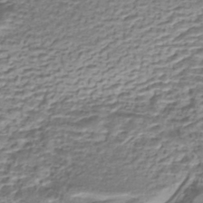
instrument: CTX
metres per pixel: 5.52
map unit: eHh
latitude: -43.5210
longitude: 119.7856
